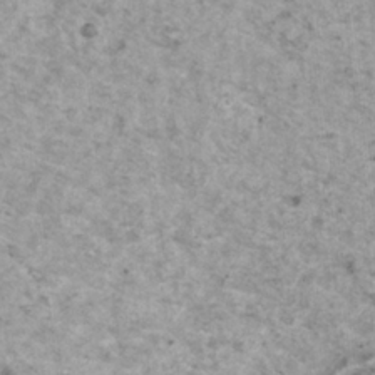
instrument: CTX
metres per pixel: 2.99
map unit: HNhu
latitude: 1.2159
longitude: 4.2361
